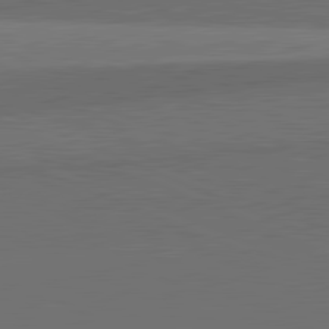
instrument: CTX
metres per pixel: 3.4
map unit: lApd
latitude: 81.8205
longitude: 152.5762
